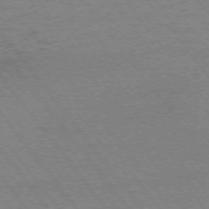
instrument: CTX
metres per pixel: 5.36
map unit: Ap
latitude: -74.9920
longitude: -82.4223
